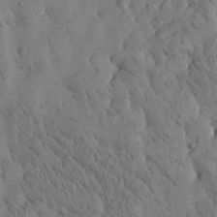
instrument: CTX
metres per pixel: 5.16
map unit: Htu
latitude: -4.4818
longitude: 173.3321
